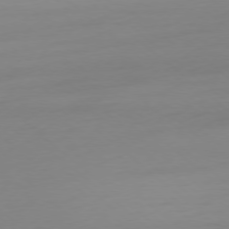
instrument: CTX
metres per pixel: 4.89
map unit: Ap
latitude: -78.2928
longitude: -66.9702
